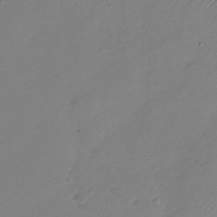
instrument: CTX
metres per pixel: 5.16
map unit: Nhu
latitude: -28.6330
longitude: -59.2348
